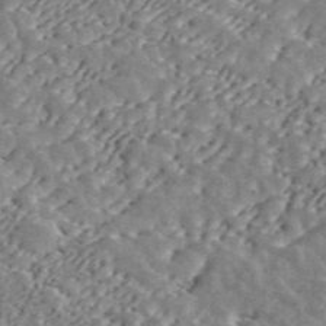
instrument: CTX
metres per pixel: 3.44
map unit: ANa
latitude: 45.8584
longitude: 37.6344
